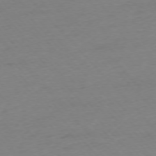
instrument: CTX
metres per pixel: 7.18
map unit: Ap
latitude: -76.2928
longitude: -92.7435
